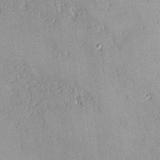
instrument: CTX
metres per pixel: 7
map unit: lHvf
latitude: -13.8989
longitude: -104.0444
